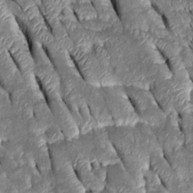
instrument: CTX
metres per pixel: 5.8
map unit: Htu
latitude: -0.3307
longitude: 148.8030
